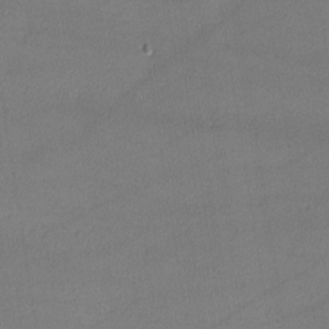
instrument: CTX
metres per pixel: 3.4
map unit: lHvf
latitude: -11.4077
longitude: -101.4804
